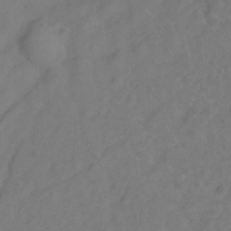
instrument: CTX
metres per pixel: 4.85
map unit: Hto
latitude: -2.8785
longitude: -34.1011
